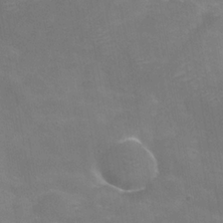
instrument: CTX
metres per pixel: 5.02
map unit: Hve
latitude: -30.9730
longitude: 95.2187
